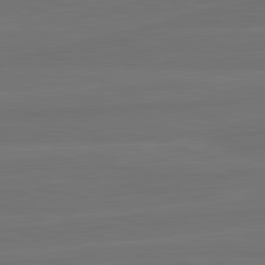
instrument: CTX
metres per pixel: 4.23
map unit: lApd
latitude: 82.3467
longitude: -179.8395
